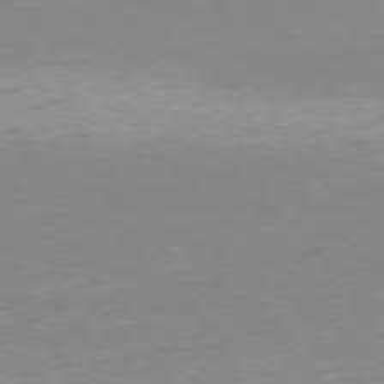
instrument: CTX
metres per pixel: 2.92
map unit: Hpe
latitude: 77.2537
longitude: -176.2900
